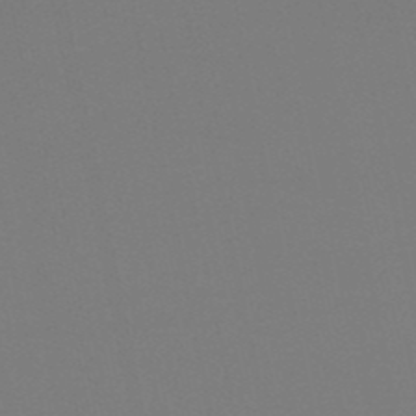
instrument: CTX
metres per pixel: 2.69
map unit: eHb
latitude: -49.8989
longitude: 77.4076
